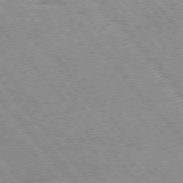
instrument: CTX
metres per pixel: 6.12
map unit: Hpe
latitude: 75.7639
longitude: -150.5545
